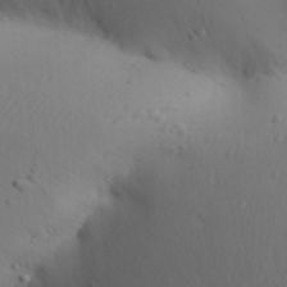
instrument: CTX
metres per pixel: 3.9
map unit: Aa
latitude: 30.7813
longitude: -145.9528
